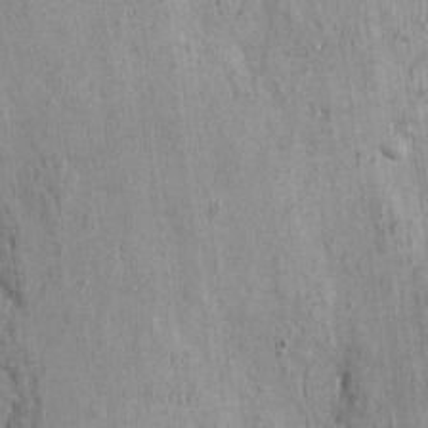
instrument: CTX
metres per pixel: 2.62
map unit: Nhu
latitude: -0.3307
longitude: -15.3293
